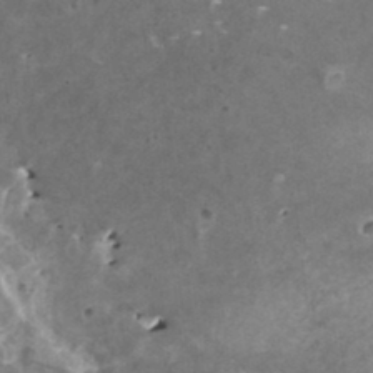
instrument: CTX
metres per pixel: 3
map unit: HNhu
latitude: 2.2333
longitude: 5.8611
